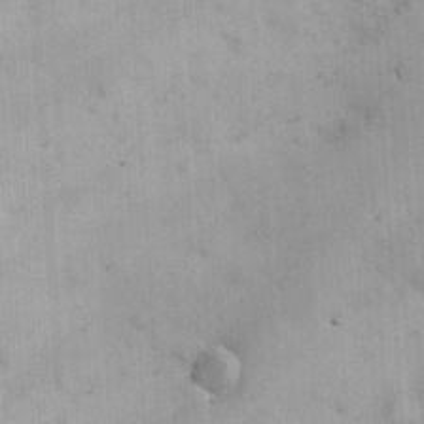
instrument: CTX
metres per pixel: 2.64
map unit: eHh
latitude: 25.3292
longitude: -65.2537
